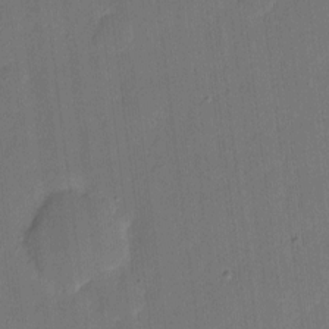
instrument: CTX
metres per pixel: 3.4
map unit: eHh
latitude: 4.6301
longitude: -67.3859
